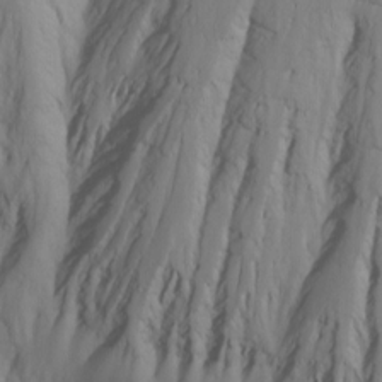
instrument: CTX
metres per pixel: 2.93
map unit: Nhu
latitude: -7.6533
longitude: -69.1781
